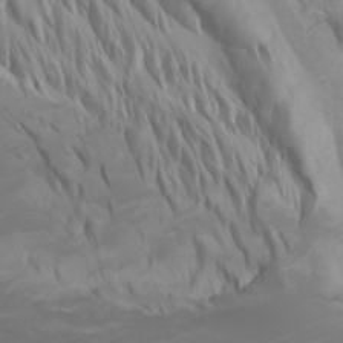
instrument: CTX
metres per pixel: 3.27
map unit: Nhu
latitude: -4.9352
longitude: -74.2145
